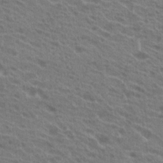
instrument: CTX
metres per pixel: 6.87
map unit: Hto
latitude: 21.8395
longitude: -38.5924
